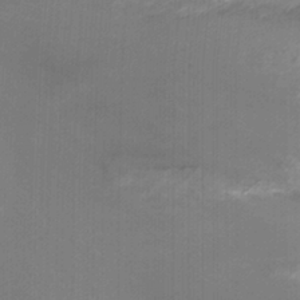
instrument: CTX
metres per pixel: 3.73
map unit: Nhu
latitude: -12.5952
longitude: -66.4790
